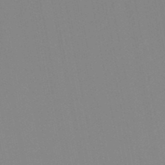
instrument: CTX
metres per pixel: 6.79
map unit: lHb
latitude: -48.2929
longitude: 69.8422
